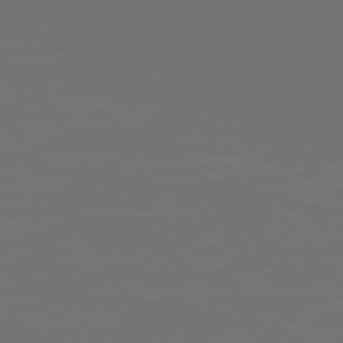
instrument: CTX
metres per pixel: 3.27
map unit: Hpe
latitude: 75.3293
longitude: -128.9325
